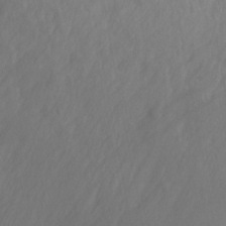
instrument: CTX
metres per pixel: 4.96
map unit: Nhu
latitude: -12.6896
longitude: -64.3279
